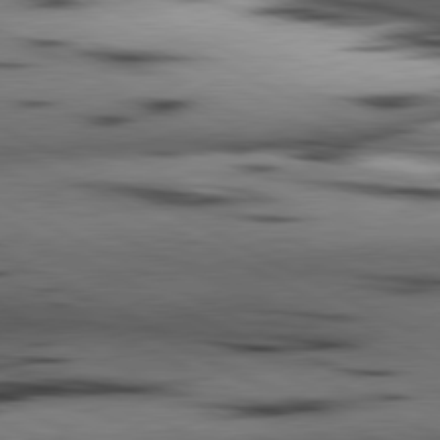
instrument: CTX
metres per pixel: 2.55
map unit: lApd
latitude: 80.7624
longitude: 156.7652
